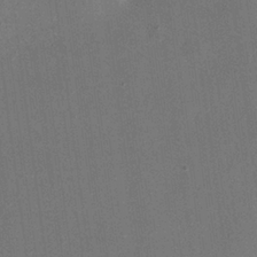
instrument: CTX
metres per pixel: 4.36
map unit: eHh
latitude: 19.1214
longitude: -68.8569
